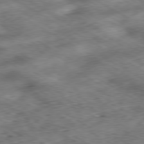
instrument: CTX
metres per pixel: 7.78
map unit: Hpe
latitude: -80.3307
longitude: 23.0865
